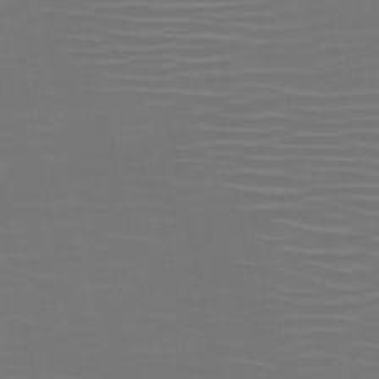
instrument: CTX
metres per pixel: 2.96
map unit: HNb
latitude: -51.1809
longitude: -46.8569
